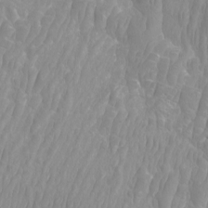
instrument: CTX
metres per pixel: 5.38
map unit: Htu
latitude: -9.5588
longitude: -75.5749
